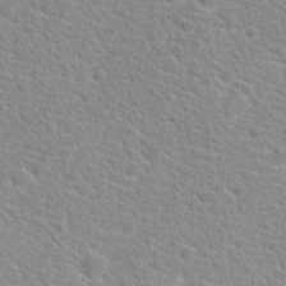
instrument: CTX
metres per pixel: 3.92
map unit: Hto
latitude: 20.1956
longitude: -39.1214
